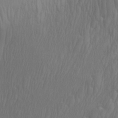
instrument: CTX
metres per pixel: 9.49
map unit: Htu
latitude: -3.8800
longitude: -73.1970
